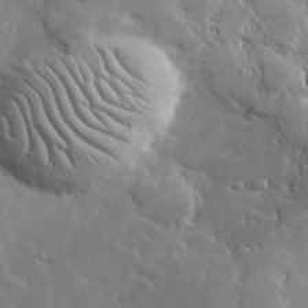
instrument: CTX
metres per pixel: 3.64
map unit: lHvf
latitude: 32.6868
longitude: -92.8758
